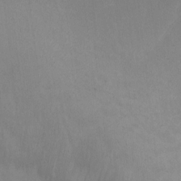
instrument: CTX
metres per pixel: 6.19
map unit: Ht
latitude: 3.2159
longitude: -27.7639
